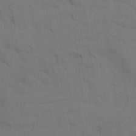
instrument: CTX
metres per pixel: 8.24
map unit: Ave
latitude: 17.8017
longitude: -128.9702
